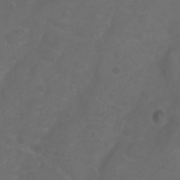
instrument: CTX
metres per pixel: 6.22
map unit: eHh
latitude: 0.7624
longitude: -55.4615
